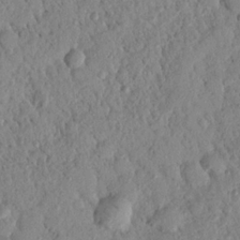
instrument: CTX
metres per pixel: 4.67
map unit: Nhu
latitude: 21.9150
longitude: -77.2537
